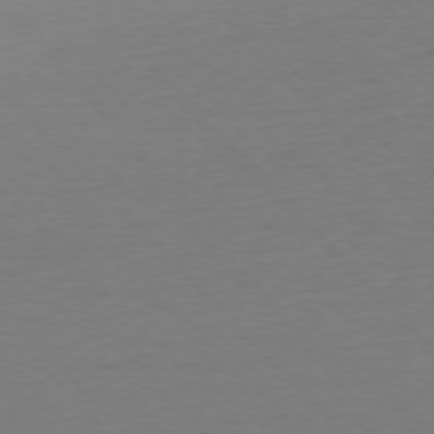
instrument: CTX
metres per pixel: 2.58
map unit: Ap
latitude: -76.9542
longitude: -93.0458
